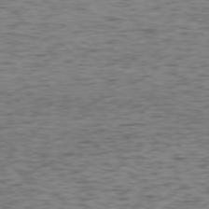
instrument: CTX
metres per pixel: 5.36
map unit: Ap
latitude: -75.8234
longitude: -91.1781
